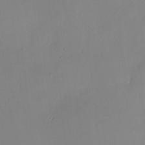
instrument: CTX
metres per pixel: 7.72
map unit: HNhu
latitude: 6.6113
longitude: 1.6533
